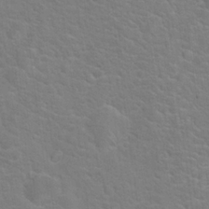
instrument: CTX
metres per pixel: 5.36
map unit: Hto
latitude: 19.6505
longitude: -44.1011
